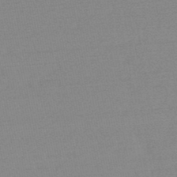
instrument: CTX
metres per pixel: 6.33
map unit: HNb
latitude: -49.6533
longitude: -38.6301
